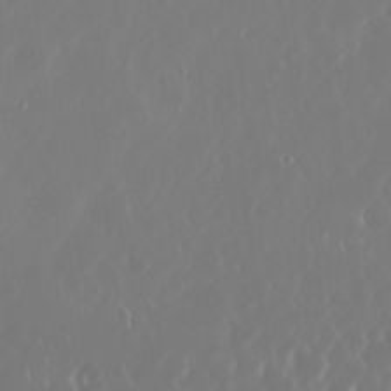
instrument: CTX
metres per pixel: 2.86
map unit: Nhu
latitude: 30.4223
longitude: -59.9717
